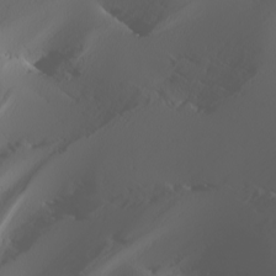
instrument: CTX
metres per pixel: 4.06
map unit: Nhu
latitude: -5.6344
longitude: -92.9135
